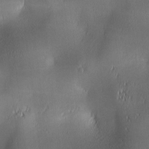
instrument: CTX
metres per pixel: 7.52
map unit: lAa
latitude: 2.1200
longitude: -117.0836
